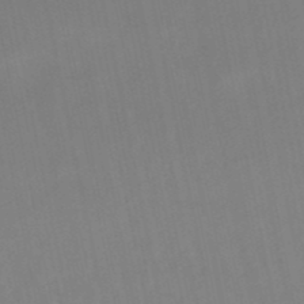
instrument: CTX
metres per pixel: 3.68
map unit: eHb
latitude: -49.5777
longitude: 68.0283
